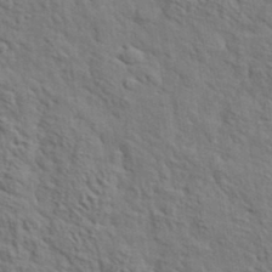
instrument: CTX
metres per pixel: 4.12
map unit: lHvf
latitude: 35.9906
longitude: -85.8772
